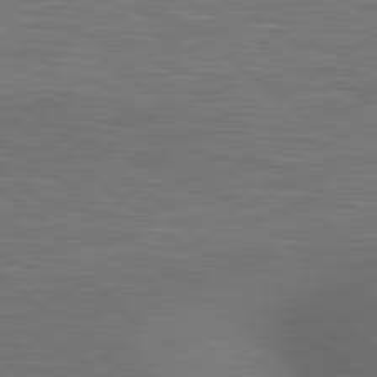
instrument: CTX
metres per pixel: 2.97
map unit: lApd
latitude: 80.3278
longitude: 119.1053
